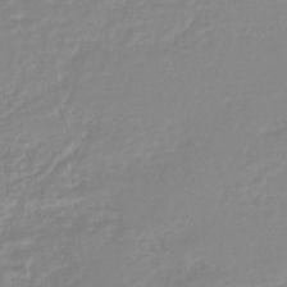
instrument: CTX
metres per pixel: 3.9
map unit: lHb
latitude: -45.2376
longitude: 65.0865
